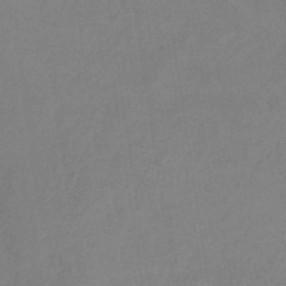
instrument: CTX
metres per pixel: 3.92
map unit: HNb
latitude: -34.0850
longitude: 54.4818
